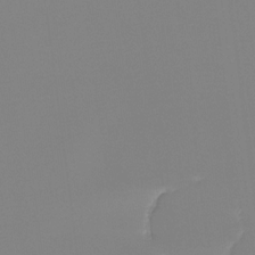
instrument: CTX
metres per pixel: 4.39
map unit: Ht
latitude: -14.0094
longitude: -51.2726
